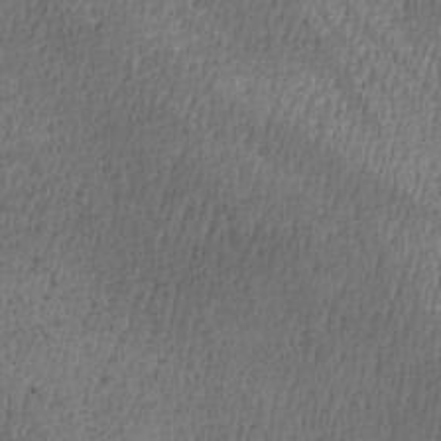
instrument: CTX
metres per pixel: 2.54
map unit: lAa
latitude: -8.9164
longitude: -125.1781
